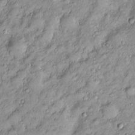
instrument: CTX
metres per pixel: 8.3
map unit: Htu
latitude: -5.1242
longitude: 159.5210
